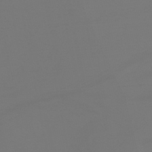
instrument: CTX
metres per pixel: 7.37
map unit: HNhu
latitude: -47.0297
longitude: 90.7275
